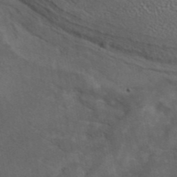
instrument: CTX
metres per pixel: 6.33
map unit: eAb
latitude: 43.7639
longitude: 103.4077
